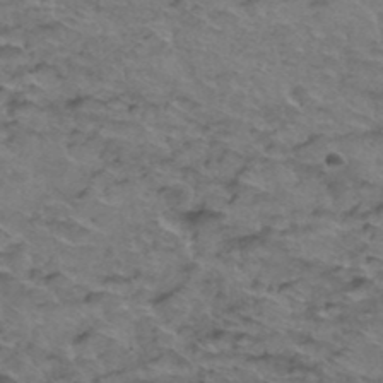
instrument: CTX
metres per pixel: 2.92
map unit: Hto
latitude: 38.5357
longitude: -44.1955
